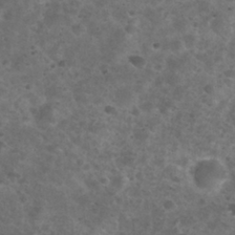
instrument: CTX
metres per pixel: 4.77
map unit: Nhu
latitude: 29.0647
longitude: -49.9150
